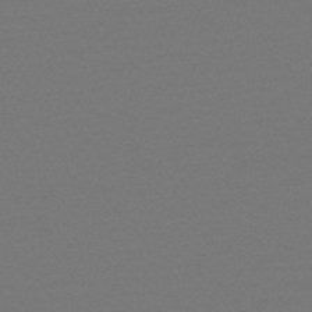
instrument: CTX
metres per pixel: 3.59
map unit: HNb
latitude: -51.8989
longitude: -43.8394
